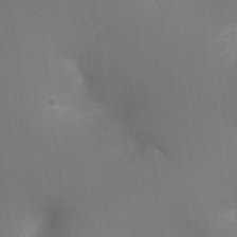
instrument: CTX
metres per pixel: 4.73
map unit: Ht
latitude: -9.0864
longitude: -24.1955
